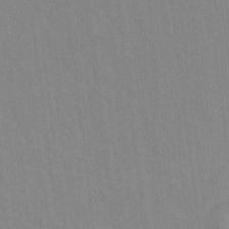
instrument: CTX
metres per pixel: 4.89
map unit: Hto
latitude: -11.2754
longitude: -38.4979
